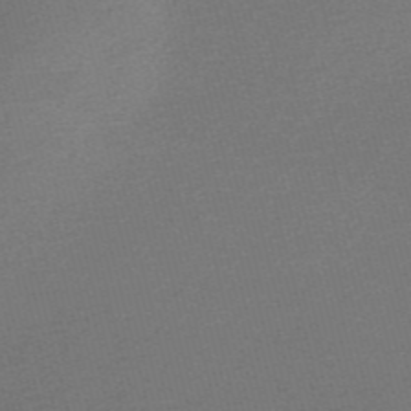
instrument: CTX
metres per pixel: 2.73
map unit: Nve
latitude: -56.5762
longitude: 61.3510
